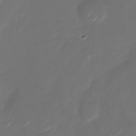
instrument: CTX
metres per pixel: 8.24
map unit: Nhu
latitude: -29.1242
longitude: -70.9325
